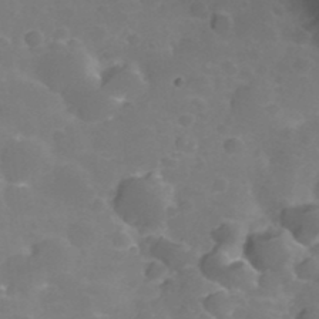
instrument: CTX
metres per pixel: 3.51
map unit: Nhu
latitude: 28.2711
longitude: -56.4601
